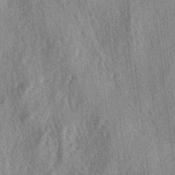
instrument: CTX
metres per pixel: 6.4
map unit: lAa
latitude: -4.9352
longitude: -126.1956
